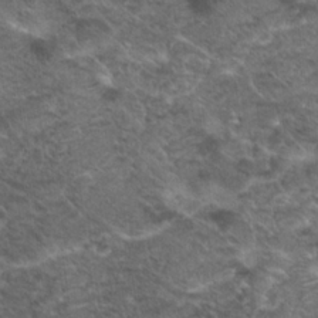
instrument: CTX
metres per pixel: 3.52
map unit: Hto
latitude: 19.1781
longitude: -36.2334
